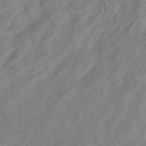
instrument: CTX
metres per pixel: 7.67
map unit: HNhu
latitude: -39.3888
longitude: 102.3873
